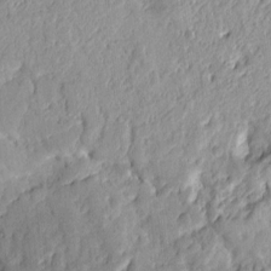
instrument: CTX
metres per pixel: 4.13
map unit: Ht
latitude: 8.0633
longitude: -77.7071
